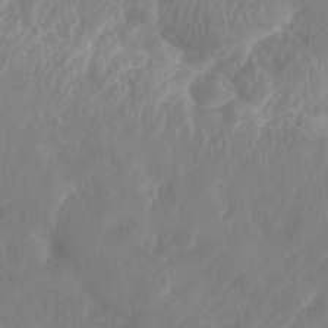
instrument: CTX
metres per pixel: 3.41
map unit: Nhe
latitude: -36.1794
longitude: -178.2145
